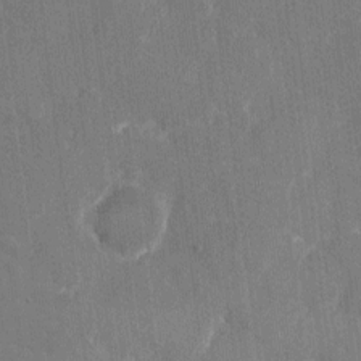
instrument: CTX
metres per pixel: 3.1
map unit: eHh
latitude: 7.6127
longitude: -67.3859
